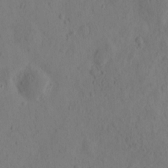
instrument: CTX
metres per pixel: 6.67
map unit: eHh
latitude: -0.5007
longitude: 16.0850
